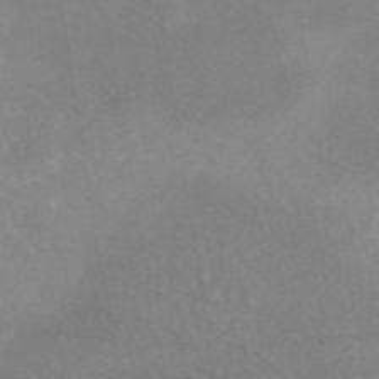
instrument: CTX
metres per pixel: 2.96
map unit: eAb
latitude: 45.8205
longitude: 126.5762
